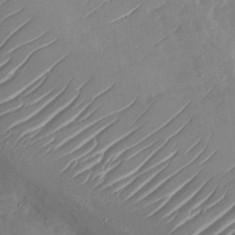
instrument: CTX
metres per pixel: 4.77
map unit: Nhu
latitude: -29.3510
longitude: -72.9325
